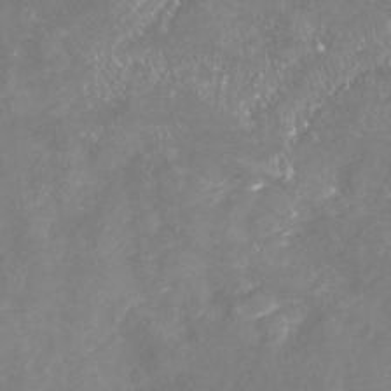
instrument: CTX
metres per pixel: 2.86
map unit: Nhu
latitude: -22.8597
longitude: -57.3103
